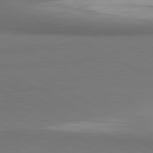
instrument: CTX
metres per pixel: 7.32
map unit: lApd
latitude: 81.2915
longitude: 174.0472
